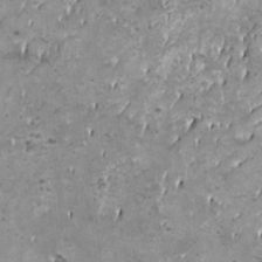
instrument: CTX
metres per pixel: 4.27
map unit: HNhu
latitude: 3.2915
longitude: 3.4832
